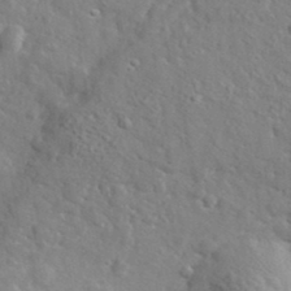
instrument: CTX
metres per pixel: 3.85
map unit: lHvf
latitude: 36.2712
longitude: -87.2537
